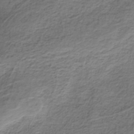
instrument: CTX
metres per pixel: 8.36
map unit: HNb
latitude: -35.7478
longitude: 58.2928
